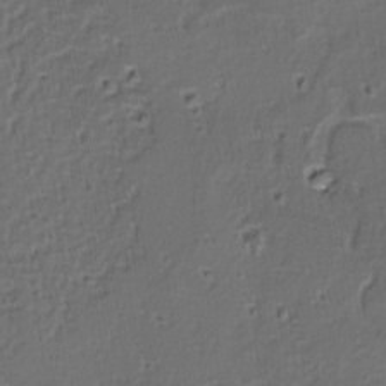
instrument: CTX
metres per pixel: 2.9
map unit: lAvf
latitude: -9.8233
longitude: -119.8772
